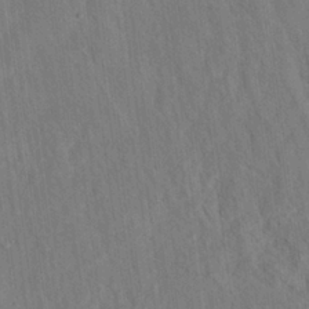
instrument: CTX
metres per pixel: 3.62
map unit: eHh
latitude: 24.5923
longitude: -80.2711
